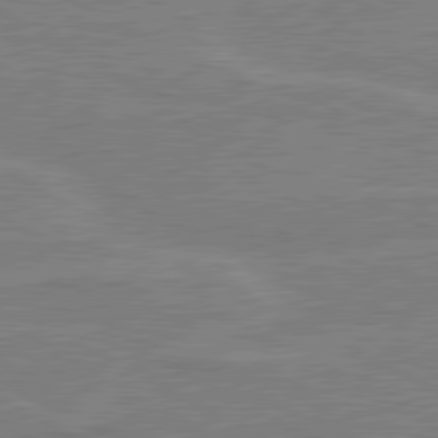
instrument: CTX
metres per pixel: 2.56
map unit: lApd
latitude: 80.4979
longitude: 120.8975
